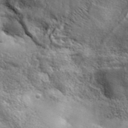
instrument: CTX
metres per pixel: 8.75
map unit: ANa
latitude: 39.4615
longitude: -90.5357
